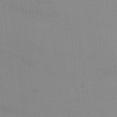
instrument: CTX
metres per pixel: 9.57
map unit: HNhu
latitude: 6.7057
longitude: 1.1620
